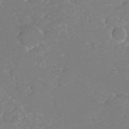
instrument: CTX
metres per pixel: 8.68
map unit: Hto
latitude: 6.6301
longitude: -30.6680
